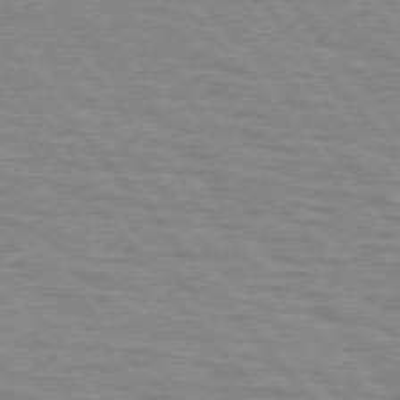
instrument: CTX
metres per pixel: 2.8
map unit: lApd
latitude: 76.1011
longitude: -76.2900
